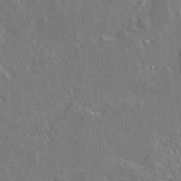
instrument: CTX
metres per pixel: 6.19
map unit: lAvf
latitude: 15.2537
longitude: -127.8772
